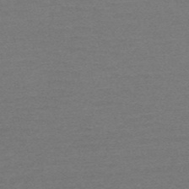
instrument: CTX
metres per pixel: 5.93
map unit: HNb
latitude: -53.0297
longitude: -43.2537
